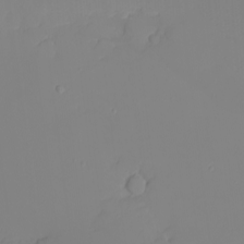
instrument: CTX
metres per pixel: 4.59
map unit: eHh
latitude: -5.7666
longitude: -84.6680
